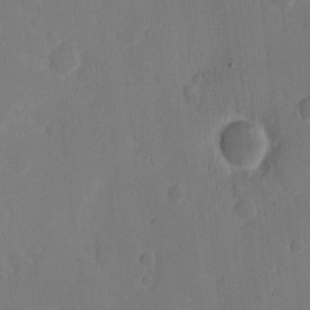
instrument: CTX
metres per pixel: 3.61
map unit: eHh
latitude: 6.4979
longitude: -66.4601
